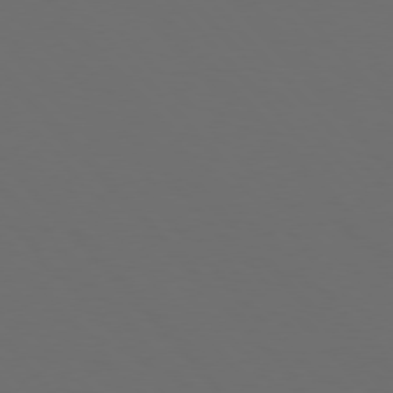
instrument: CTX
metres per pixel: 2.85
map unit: Hpe
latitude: 76.7624
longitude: -168.6869
